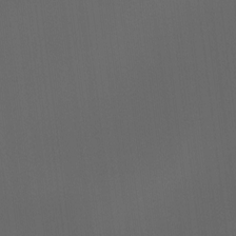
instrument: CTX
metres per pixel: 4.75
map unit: Hto
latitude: -6.7085
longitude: -49.4048
